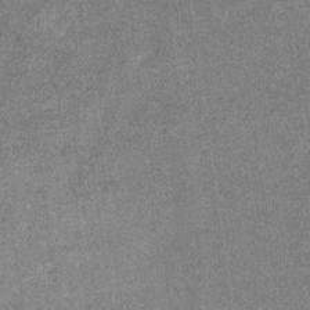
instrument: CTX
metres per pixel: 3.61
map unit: eHb
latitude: -31.6533
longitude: 67.6911
